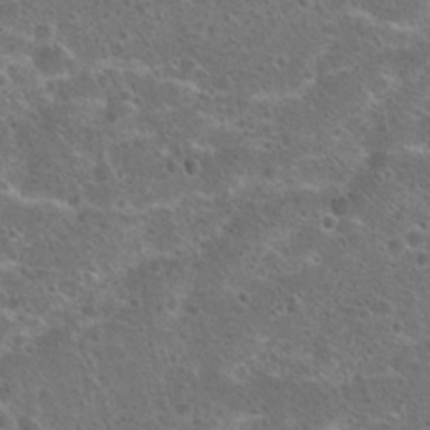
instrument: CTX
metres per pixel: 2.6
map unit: Hto
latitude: 23.0080
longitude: -47.9528
